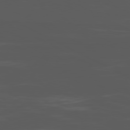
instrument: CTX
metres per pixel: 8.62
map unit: Ap
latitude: -80.7463
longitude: -63.0081
